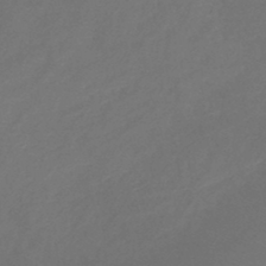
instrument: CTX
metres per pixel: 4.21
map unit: lHb
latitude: -37.3698
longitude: 72.9353
